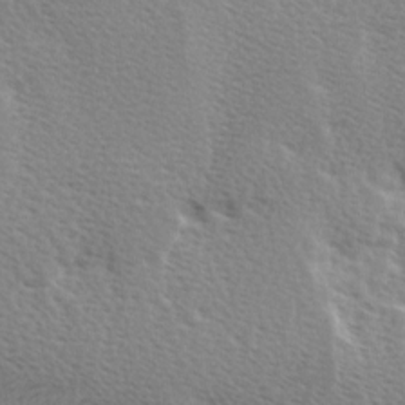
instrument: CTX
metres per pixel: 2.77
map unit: Ave
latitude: 0.2711
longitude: -115.0080
